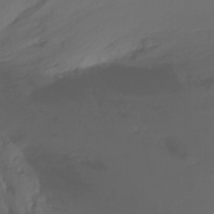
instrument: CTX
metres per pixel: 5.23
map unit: Nhu
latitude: -12.3117
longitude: -62.7247
